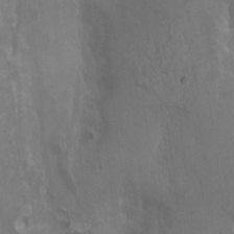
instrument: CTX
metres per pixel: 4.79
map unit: HNhu
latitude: 4.8002
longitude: -4.1578
